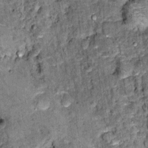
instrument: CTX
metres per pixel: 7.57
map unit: Hto
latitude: 14.5924
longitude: -35.7827
